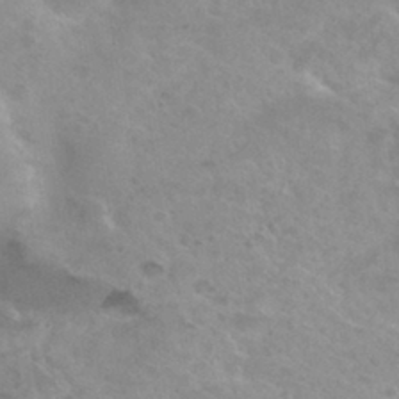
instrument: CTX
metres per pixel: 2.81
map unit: Hto
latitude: 31.0837
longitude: -47.9339
